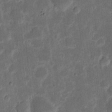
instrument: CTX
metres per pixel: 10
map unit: eHh
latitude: 7.8772
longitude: -70.4223
